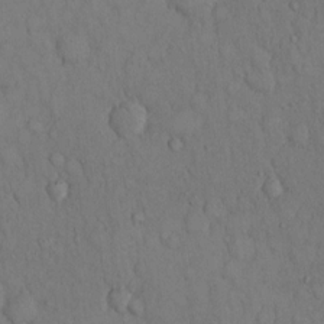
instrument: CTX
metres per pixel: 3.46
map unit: Hto
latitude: 13.1970
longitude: -61.4237
